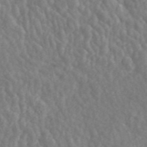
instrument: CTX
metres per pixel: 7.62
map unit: ANa
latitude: 45.2159
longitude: 23.1998
